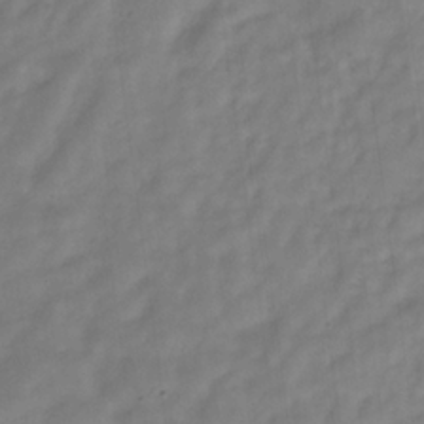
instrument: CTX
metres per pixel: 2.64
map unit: Hve
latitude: -32.5574
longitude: 92.6707
